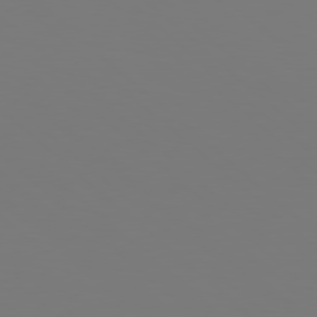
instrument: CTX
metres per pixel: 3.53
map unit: Hpe
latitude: 78.3845
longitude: -162.8002
